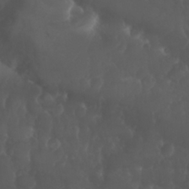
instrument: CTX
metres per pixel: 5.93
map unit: Nhu
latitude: 26.4412
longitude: -64.8191
